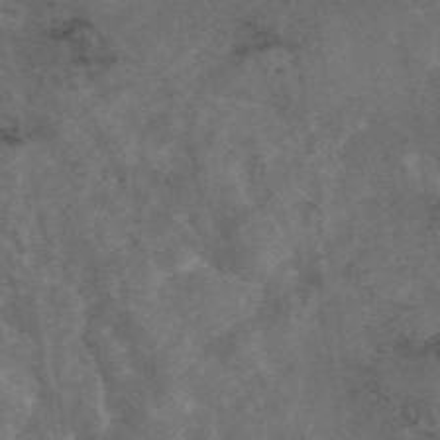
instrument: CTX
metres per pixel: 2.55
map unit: eAb
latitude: 45.1403
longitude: 122.9353
